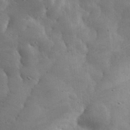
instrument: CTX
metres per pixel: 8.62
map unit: eHh
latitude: 33.9717
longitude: -69.9150
